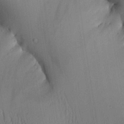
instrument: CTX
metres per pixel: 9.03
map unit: Aa
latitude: 26.7435
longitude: -136.4790
